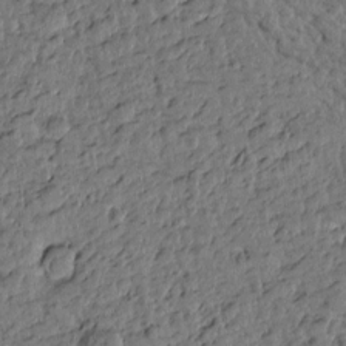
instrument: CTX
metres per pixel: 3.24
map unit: Htu
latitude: 0.4223
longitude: -179.0648
